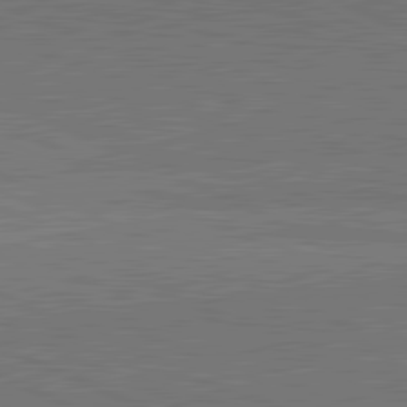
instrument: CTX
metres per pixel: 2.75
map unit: lApd
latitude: 81.8961
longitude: 148.9542
